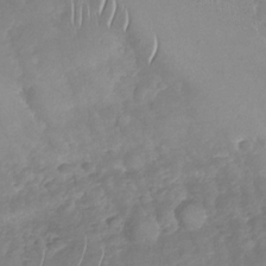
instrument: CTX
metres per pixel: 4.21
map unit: Nhu
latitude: -30.3684
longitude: -59.8205
